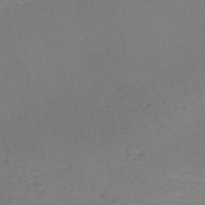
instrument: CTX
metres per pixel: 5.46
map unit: HNb
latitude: -50.8030
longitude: -51.9339
